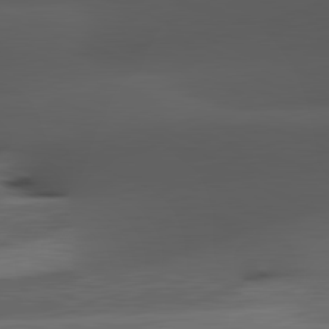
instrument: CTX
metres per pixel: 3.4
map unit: lApd
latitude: 81.8583
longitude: 127.1242
